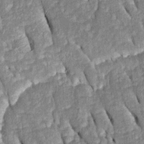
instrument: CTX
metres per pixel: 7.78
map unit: Htu
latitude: -0.1417
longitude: 149.7667
